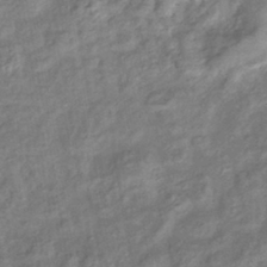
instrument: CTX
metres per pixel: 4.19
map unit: eHb
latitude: -39.3321
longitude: 78.8975
